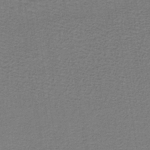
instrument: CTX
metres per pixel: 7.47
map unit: lHb
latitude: -38.3684
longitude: 57.5588
